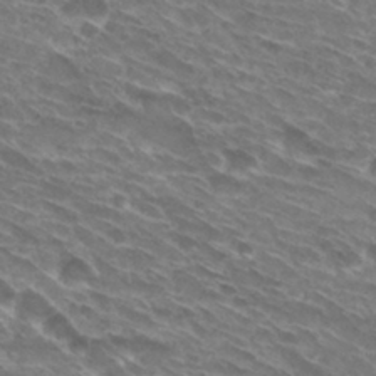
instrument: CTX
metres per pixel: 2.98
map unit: Hto
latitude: 30.0822
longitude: -44.3089
